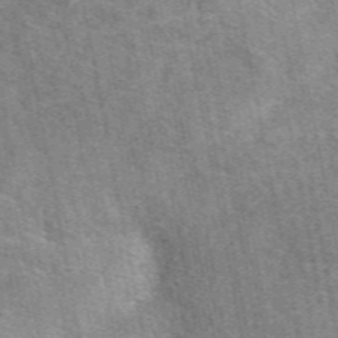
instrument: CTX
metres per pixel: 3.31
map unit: eAb
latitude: 49.7639
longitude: 120.1605
